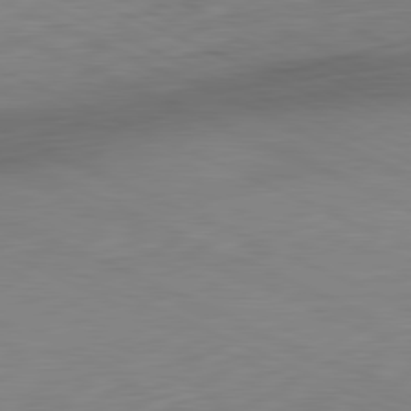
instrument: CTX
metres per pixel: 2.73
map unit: Ap
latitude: -82.1606
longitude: -76.8191
